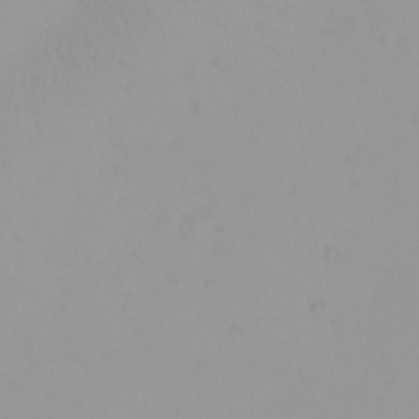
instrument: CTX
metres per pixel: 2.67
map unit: eHh
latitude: -1.4077
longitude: 19.4643
